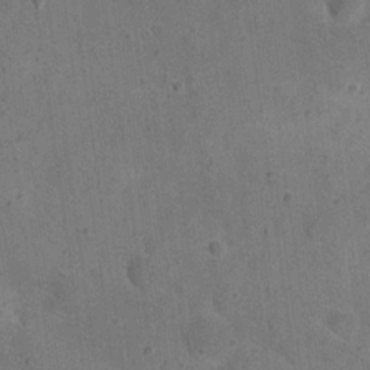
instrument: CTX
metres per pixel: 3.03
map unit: eHh
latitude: 20.5357
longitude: -62.2334
